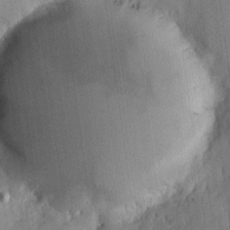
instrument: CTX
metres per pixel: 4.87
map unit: lHvf
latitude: 18.3278
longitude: -115.2725
